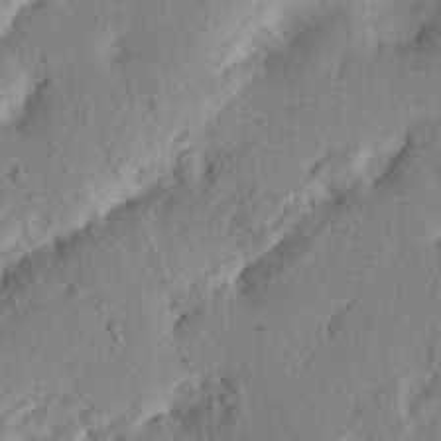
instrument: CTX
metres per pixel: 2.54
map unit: Nhu
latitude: 16.7057
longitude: -75.4426
